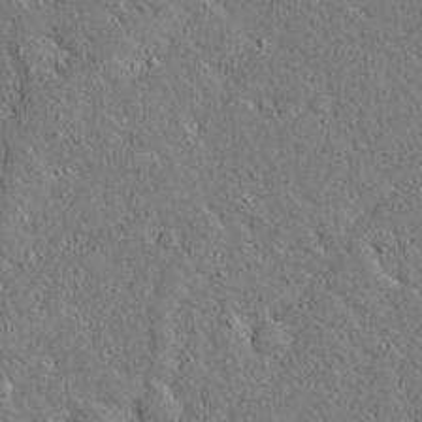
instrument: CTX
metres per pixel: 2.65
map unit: Ave
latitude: 14.2901
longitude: -139.6505
